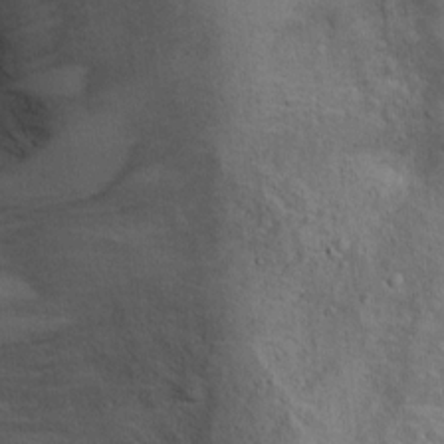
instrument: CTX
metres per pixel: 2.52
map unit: Ht
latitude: 10.4034
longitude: -39.4237
